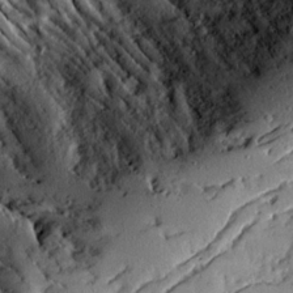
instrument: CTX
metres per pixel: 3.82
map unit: Ave
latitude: 20.6869
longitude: -129.7827
